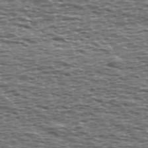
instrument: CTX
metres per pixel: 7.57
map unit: Ave
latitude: 39.6505
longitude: -112.8380
